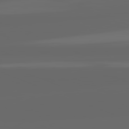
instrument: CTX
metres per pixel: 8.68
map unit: lApd
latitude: 82.0633
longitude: -168.1578
